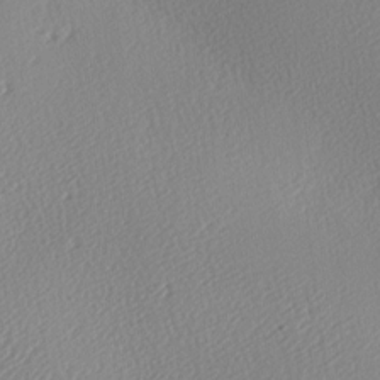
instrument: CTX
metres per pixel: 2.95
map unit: lAa
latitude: -9.2754
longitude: -127.9717
